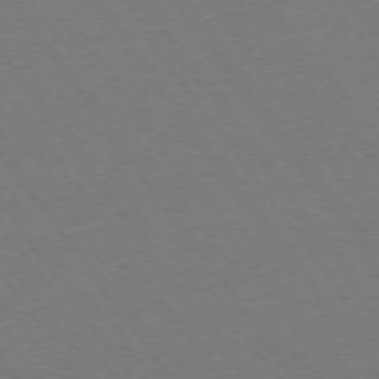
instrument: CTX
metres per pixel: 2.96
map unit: Ap
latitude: -74.3685
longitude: -77.6694
